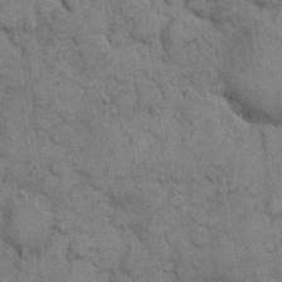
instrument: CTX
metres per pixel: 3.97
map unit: eHh
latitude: 8.4790
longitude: -64.9703
